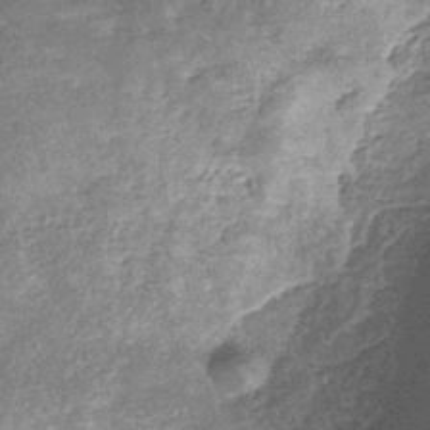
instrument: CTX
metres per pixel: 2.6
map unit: eHb
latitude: -31.7099
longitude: 71.0487
